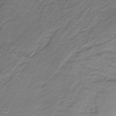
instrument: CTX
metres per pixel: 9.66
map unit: HNb
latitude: -35.4076
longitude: 58.4628
